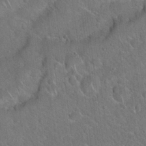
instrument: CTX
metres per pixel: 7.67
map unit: Hto
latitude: 19.9528
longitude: -50.8947
